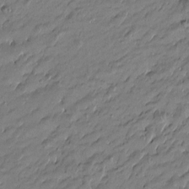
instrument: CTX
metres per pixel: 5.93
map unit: Htu
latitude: -6.6518
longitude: 177.1053
